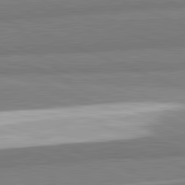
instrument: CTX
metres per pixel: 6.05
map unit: lApd
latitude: 82.2900
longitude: 174.0661
